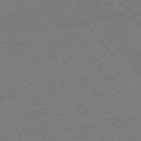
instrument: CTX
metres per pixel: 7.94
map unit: Ap
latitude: -76.0850
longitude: -95.1214
